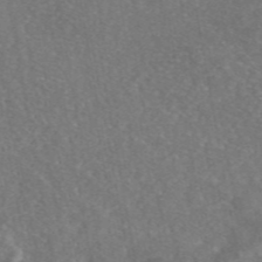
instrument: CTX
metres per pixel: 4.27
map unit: eAb
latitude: 46.5357
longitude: 106.7463
